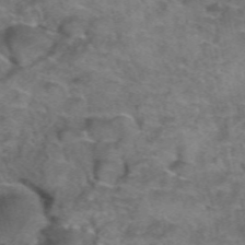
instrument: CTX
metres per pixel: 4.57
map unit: Hto
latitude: 39.4426
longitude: -41.8016
